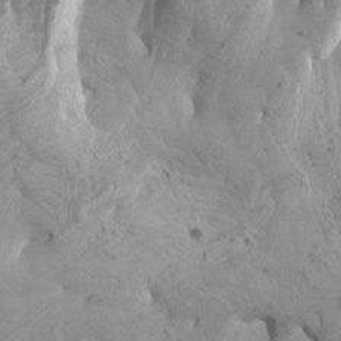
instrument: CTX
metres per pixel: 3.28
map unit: Htu
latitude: -6.2361
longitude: -75.8394
